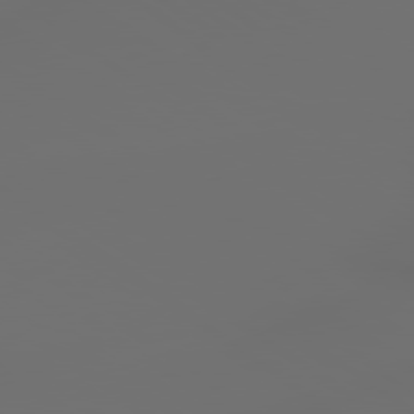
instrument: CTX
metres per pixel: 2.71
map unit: lApd
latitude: 79.4238
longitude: -175.3860
